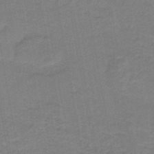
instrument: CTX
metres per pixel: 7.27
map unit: HNb
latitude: -44.5574
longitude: 52.2550
